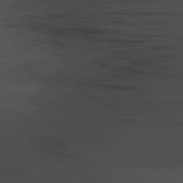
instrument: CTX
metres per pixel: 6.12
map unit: Ap
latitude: -79.5777
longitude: -58.7813
